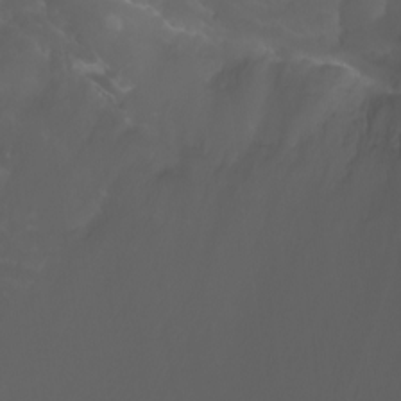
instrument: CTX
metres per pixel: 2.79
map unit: Nhu
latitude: -10.6518
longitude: -68.8002
